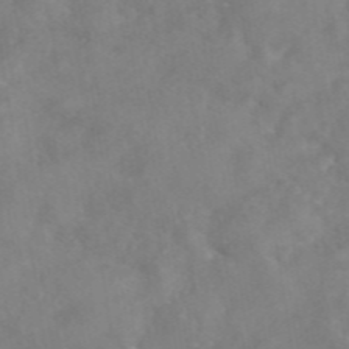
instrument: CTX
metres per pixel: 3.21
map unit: eAb
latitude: 46.0255
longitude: 127.0297
